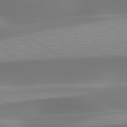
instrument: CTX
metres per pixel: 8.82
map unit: lApd
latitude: 79.6694
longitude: -92.8380
